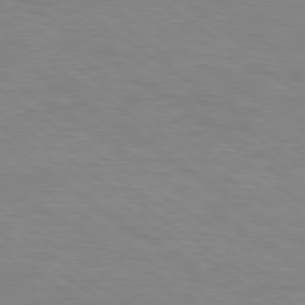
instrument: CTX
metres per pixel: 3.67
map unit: Hpe
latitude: 78.9136
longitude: -123.1592
